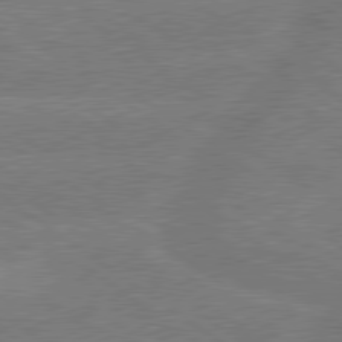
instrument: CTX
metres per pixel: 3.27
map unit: lApd
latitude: 79.4805
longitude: -145.1970
